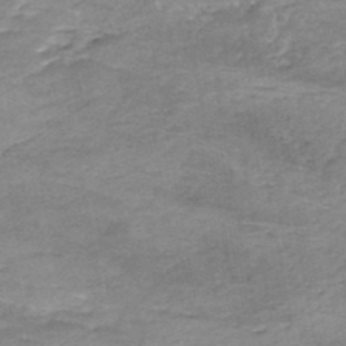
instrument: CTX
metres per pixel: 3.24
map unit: Nhe
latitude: -47.8044
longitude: -170.8569
